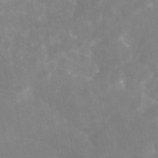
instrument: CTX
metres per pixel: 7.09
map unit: eAb
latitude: 45.9339
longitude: 124.4062
